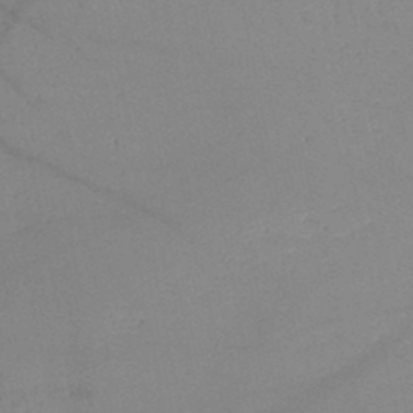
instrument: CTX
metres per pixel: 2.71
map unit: HNb
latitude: -48.3118
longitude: -40.4789
